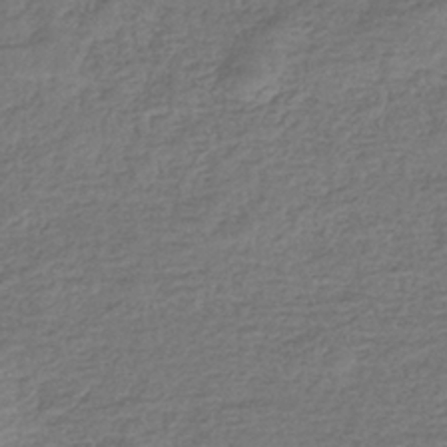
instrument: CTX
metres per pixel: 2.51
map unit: eHb
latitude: -36.0283
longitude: 81.7856
